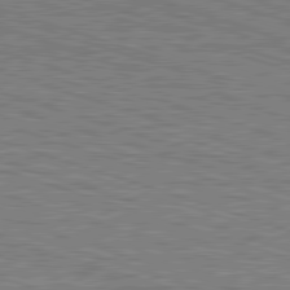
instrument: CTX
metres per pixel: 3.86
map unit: Hpe
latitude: -82.8408
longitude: 9.6155
